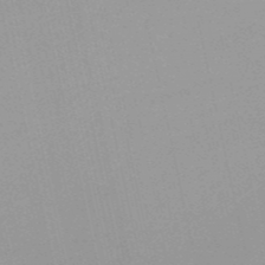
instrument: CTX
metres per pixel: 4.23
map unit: HNb
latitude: -52.2550
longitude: -51.0647
